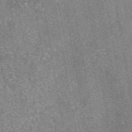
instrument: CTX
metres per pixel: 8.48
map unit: eAb
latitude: 47.3104
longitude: 107.0676
